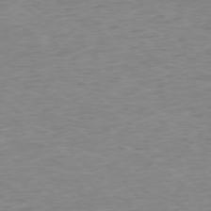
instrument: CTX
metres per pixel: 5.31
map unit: Ap
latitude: -76.8219
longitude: -89.0081
